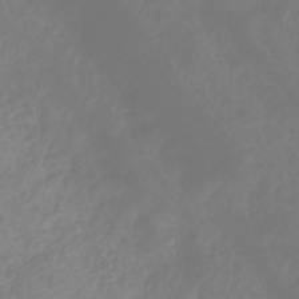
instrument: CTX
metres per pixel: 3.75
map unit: HNhu
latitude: -29.4643
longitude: 67.5588
